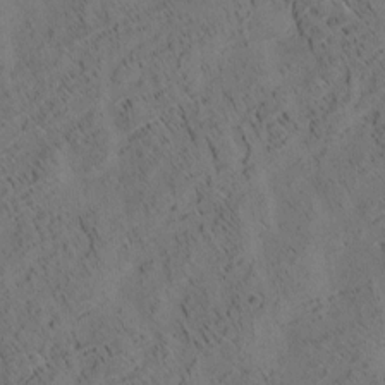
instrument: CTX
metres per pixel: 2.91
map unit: eHh
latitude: 3.6316
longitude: -78.5924
